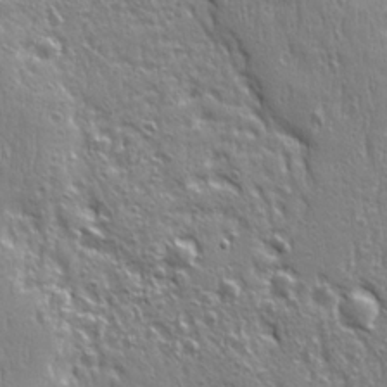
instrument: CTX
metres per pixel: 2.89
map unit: Ave
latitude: 22.2333
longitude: -134.8947
